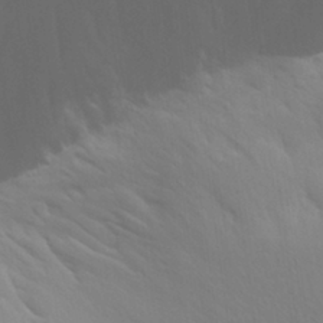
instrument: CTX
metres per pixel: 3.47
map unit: Aa
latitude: 28.1011
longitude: -144.2711
